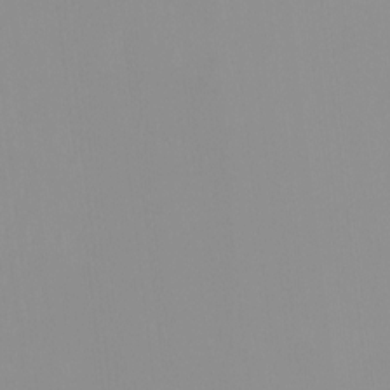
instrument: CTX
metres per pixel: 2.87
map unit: HNhu
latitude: -0.4629
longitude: -6.2900
